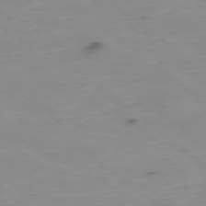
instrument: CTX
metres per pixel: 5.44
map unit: Ap
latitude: -78.8408
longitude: -73.8584
